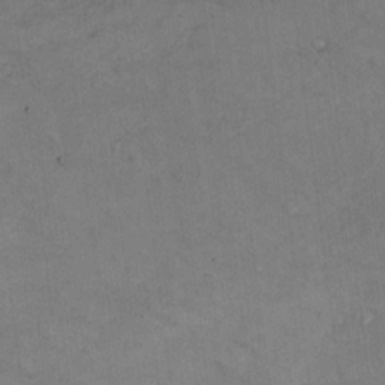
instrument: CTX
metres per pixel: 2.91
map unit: Nhu
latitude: 8.6491
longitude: -25.5560
